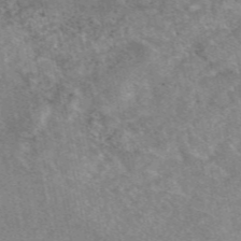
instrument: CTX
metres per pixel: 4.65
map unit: eAb
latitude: 48.1200
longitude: 121.0675
